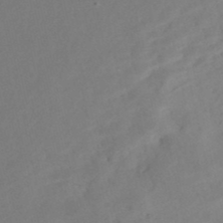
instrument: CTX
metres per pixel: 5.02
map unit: Nhe
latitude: -48.3118
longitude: -172.0255
